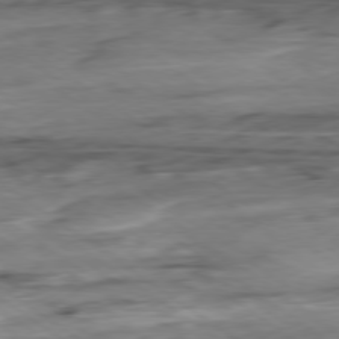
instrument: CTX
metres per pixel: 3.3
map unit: Hpe
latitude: -78.8786
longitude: -17.3104
